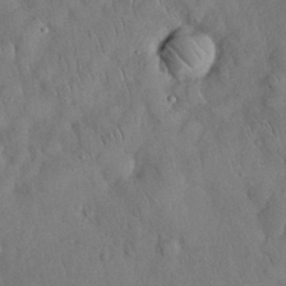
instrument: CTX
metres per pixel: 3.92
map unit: Nhu
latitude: 27.9339
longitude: -69.1025
